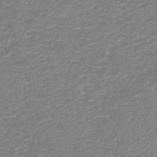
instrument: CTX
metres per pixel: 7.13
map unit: HNb
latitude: -46.3117
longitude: 52.2928
